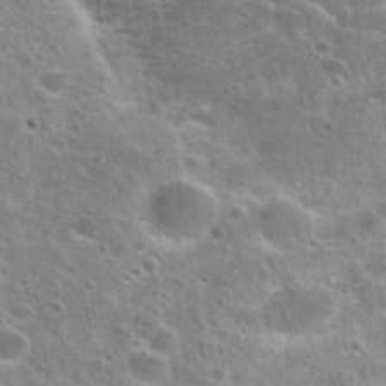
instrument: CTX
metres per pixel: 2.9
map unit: Hto
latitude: 25.7827
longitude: -46.7436
